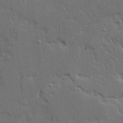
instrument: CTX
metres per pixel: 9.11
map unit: Ave
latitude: 19.2348
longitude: -128.5923
